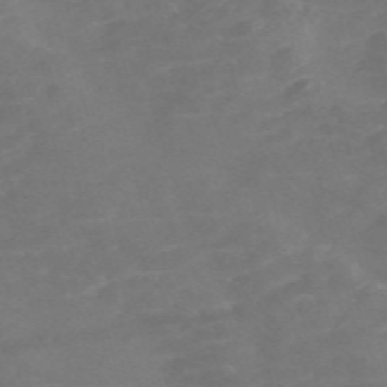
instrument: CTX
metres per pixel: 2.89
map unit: Nve
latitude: -58.2172
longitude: 59.2564
